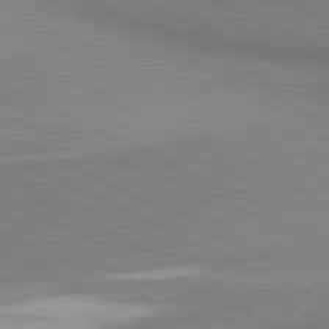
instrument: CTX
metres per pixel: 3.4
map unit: lApd
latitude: 81.2915
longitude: 162.2739
